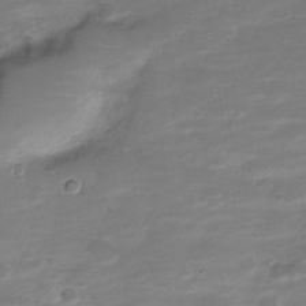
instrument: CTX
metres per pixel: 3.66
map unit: Nve
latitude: -21.6721
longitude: 104.3684
